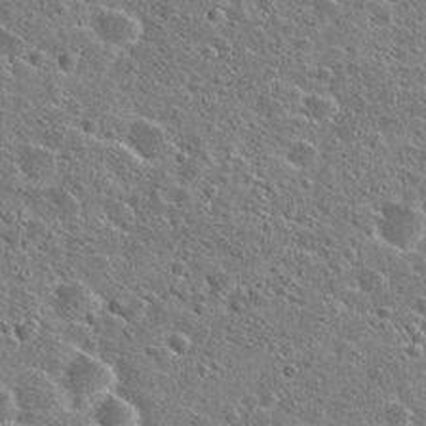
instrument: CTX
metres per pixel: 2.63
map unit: Hto
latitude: 25.9339
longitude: -47.1404
